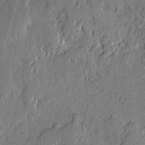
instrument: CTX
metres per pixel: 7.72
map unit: lAvf
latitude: -1.9367
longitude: -108.1388
